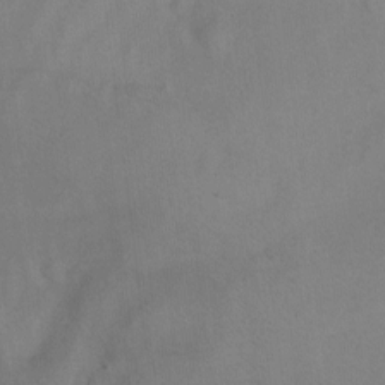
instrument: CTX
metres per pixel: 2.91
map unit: Nhu
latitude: -15.8234
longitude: -53.3671
